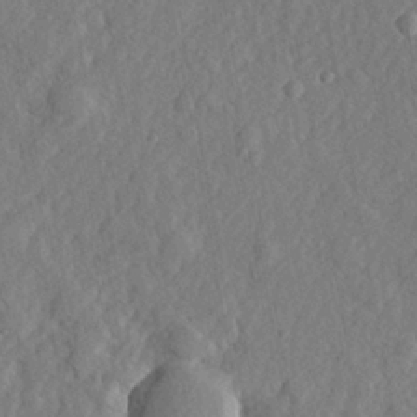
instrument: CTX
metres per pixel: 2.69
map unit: lHvf
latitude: 23.3293
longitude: 143.6532
